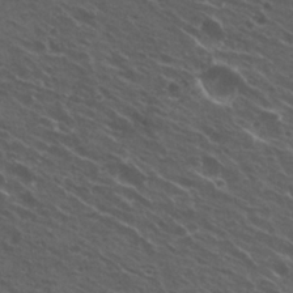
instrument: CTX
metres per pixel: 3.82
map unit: Hto
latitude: 23.4048
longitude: -30.7813
